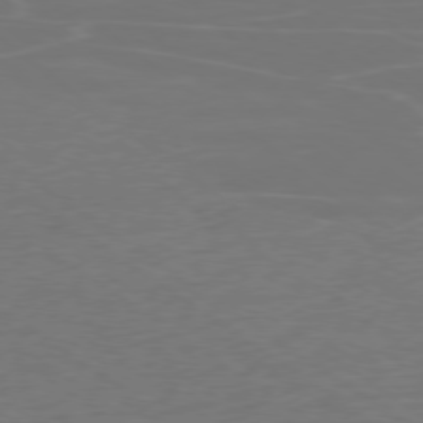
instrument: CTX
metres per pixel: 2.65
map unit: Ap
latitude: -78.6896
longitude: -94.4979
